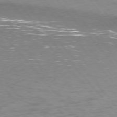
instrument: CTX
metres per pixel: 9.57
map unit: Ap
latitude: -76.2739
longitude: -70.3845
